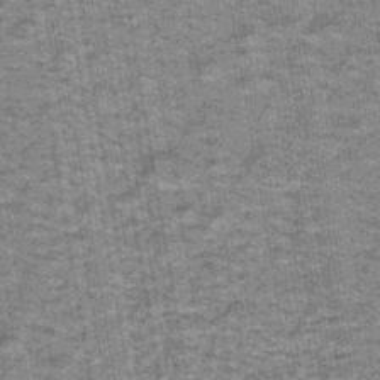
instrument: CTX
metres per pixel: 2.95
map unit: lHb
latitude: -43.1809
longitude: 54.5196
